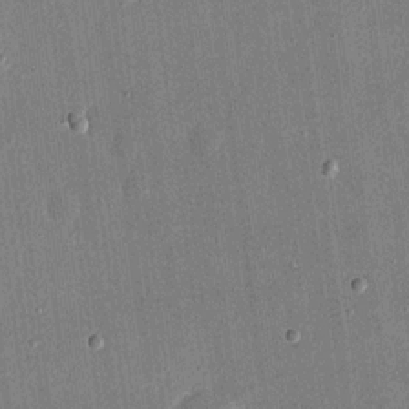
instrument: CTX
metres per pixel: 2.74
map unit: eHh
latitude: 17.6316
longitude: -70.6868
